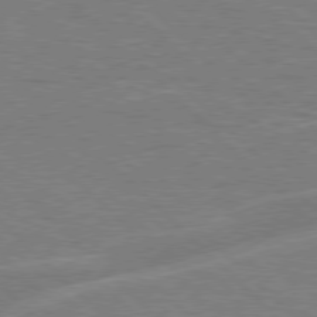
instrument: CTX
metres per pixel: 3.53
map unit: Hpe
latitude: 77.6505
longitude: -151.4615
